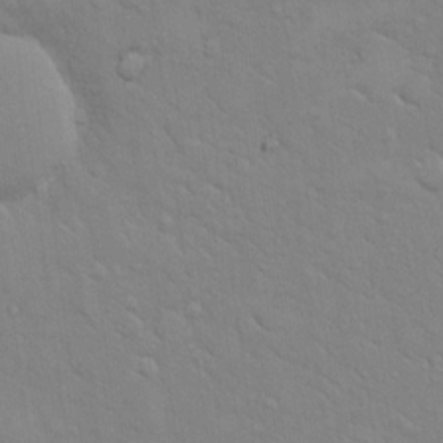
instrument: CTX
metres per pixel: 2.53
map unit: eHh
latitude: 16.1200
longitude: -66.5167
